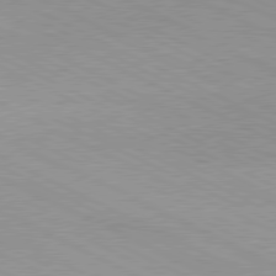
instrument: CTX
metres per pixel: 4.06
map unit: lApd
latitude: 79.9339
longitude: -128.4979
